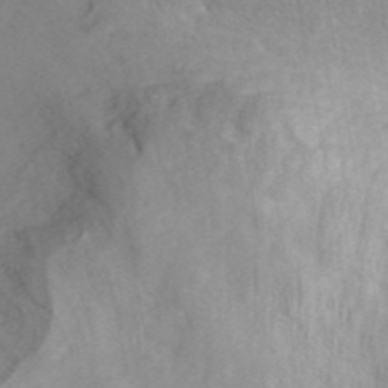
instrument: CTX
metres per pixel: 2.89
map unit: ANa
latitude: 44.9702
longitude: 23.0865
